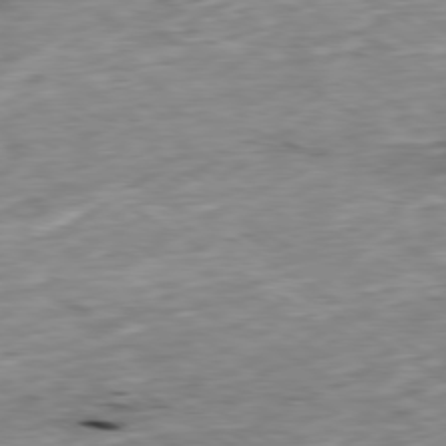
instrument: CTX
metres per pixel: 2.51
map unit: Ap
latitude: -79.7288
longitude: -90.2523
